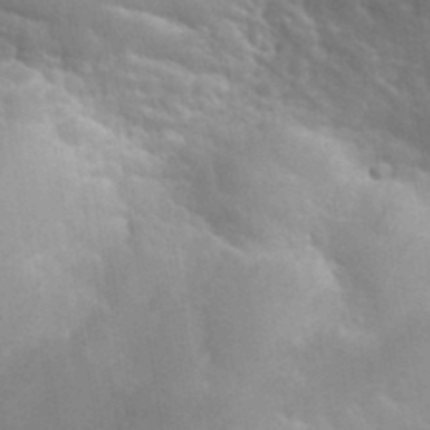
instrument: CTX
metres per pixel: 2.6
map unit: Hto
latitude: 34.4412
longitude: -39.8205
